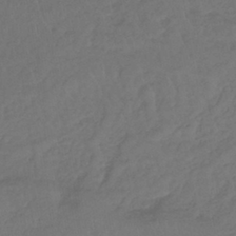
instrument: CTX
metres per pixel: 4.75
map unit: lHb
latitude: -39.4644
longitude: 71.1431
